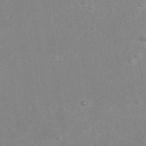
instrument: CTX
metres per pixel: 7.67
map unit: eAb
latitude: 47.8773
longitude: 115.1809
